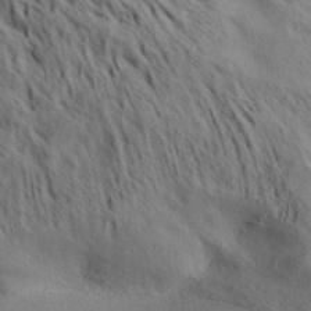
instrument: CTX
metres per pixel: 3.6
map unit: Aa
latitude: 32.9136
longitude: -138.6679
